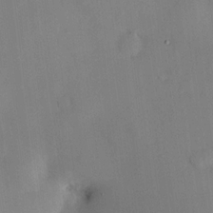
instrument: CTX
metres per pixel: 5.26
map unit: HNhu
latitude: 14.2523
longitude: 13.6155
